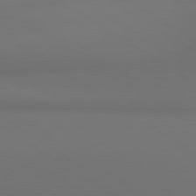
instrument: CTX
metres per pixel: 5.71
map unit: lApd
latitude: 81.0647
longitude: 152.3684
